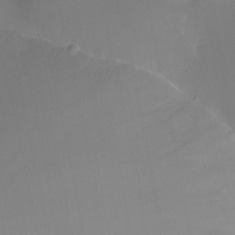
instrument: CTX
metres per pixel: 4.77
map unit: Ht
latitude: -11.8422
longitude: -46.1200
